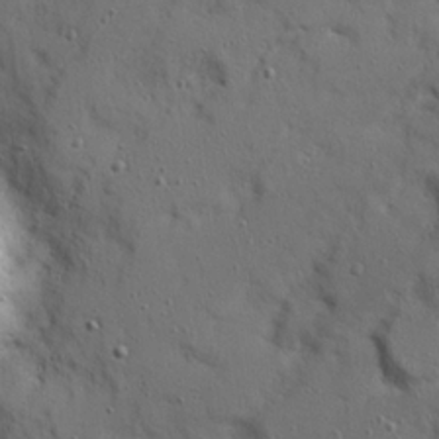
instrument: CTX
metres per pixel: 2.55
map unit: Ave
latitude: 23.0080
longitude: -131.3482
